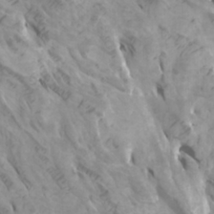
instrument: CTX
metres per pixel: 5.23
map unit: Htu
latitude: -6.1794
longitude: -76.3656
